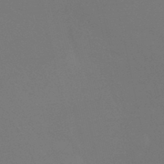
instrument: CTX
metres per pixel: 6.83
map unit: lHb
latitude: -39.8423
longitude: 73.5588
